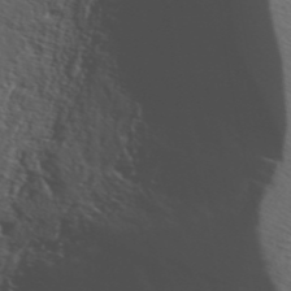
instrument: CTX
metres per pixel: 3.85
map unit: ANa
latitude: 42.2712
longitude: 50.4817
